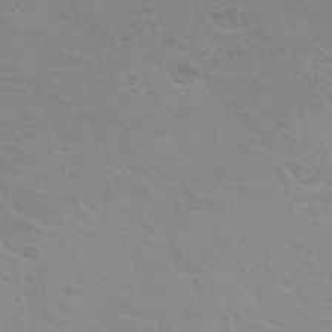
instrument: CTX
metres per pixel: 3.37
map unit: Nhu
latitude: 27.9528
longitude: -54.1578
